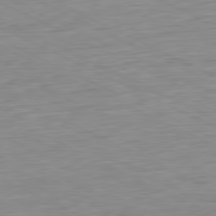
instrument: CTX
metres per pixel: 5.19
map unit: Ap
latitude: -81.6155
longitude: -77.1592
